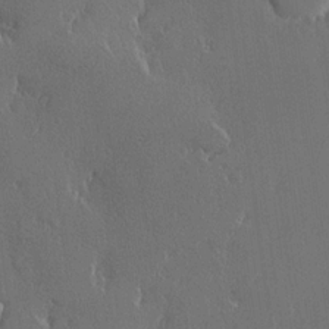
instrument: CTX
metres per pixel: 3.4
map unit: lHvf
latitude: 22.1578
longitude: 146.5762
